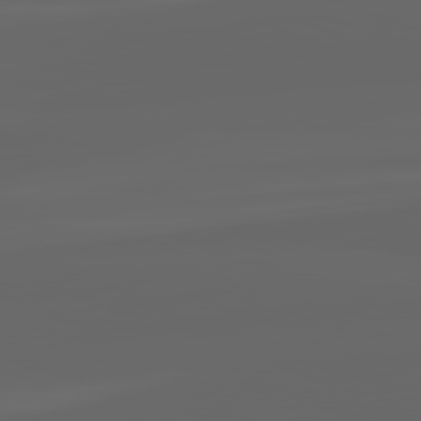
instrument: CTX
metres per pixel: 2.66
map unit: lApd
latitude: 82.3278
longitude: -169.4238
